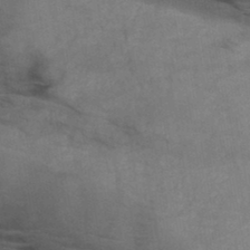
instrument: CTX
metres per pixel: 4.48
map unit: HNb
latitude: -45.9556
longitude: -45.1781
